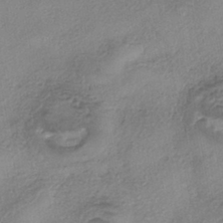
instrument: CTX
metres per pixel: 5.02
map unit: eHh
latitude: -42.1794
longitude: 119.8989
